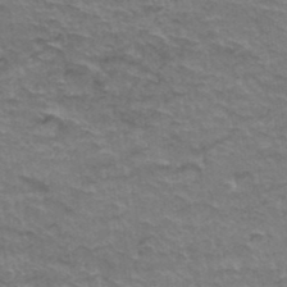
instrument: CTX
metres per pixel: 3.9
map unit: Hto
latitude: 37.5938
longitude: -41.6504
